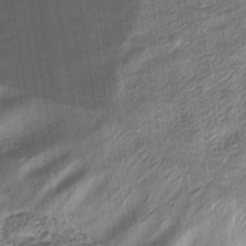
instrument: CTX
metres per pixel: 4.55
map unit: eHb
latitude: -36.3306
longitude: 79.6533
